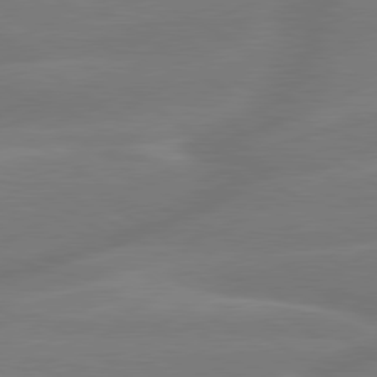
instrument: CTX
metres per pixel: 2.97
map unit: lApd
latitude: 79.7450
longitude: -142.3656
